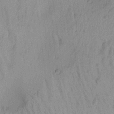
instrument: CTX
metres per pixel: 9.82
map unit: Aa
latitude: 18.1389
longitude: -146.6113
